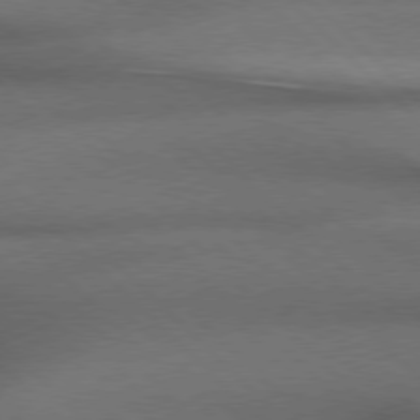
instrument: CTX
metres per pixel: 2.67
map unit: Hpe
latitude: 77.2537
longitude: -156.4034
